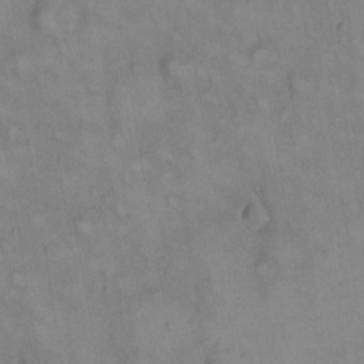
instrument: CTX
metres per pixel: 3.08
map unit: eHh
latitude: 22.6490
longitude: -62.2145
